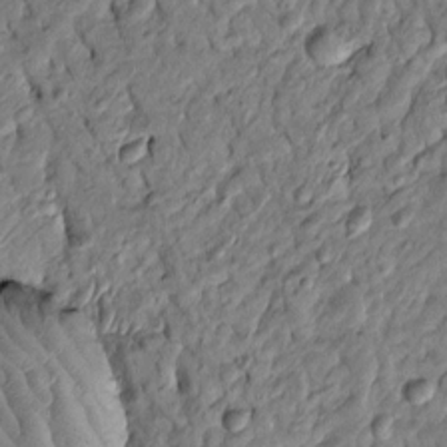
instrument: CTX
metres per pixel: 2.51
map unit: Htu
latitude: -3.2186
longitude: 156.5007
